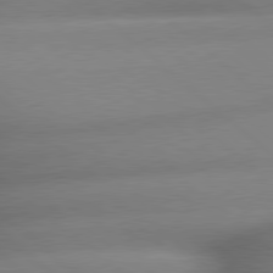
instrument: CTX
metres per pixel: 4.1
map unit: lApd
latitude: 79.3860
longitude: -163.2726
